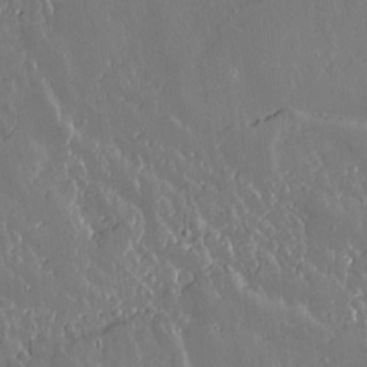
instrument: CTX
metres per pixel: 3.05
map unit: lAvf
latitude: 14.4034
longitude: -128.4034
